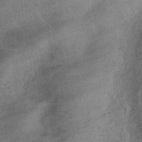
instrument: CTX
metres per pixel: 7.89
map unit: eHb
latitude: -43.8044
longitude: 84.7652
